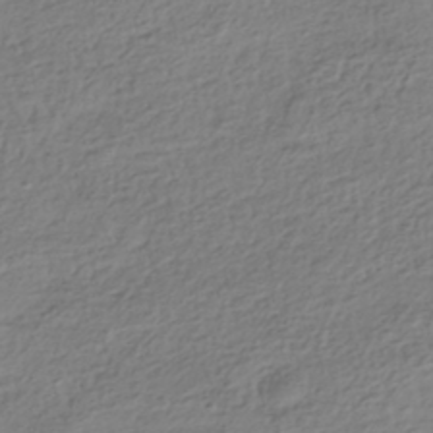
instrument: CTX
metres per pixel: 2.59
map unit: HNhu
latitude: -41.9178
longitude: 99.9367
